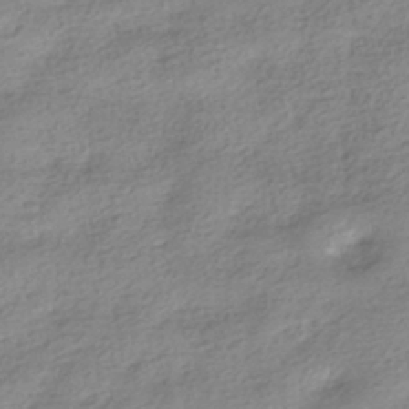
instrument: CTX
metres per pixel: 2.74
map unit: HNhu
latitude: -40.6140
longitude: 96.2551
